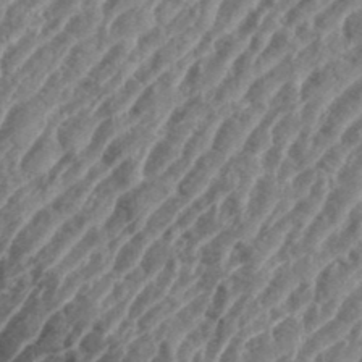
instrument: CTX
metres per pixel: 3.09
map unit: eHh
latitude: 35.9150
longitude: -135.2915
